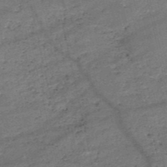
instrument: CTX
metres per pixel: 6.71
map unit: HNb
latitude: -50.7652
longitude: -40.8002
